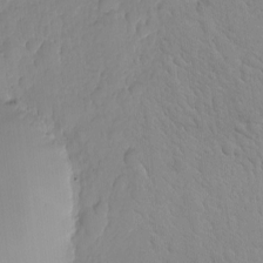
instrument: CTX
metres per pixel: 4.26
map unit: Nhe
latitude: -2.3684
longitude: -59.0836
